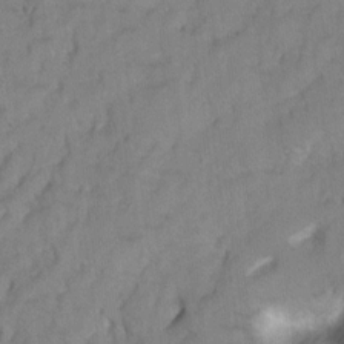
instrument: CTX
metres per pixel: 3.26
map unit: Hto
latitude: 5.2348
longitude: -31.8395
